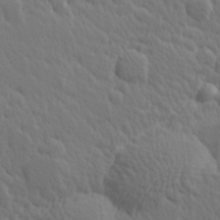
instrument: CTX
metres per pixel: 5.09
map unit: Hve
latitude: 25.9906
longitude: 145.1620
